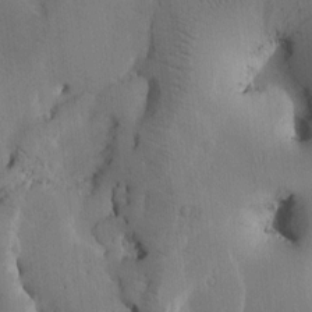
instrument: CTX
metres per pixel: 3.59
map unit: Htu
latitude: -2.9541
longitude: 167.9556
